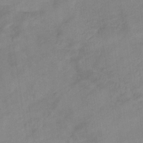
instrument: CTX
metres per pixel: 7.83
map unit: eHb
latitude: -33.9556
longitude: 72.5574
